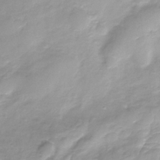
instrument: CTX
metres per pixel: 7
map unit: Nhe
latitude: -32.2362
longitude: -92.9324
